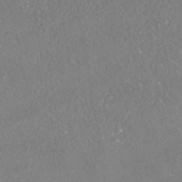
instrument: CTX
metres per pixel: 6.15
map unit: HNhu
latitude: -40.5385
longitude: 102.3495
